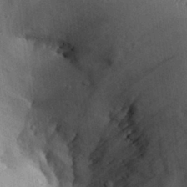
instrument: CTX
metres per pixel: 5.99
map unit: Aa
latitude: 27.6127
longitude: -134.6679
